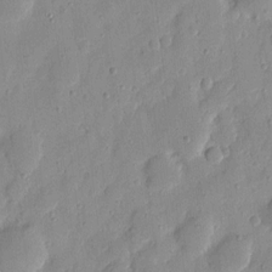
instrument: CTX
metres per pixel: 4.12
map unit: eHh
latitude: 7.5182
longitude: -71.7638
